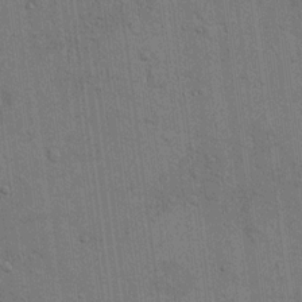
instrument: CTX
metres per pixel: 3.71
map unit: eHh
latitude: 15.3293
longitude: -68.9136
